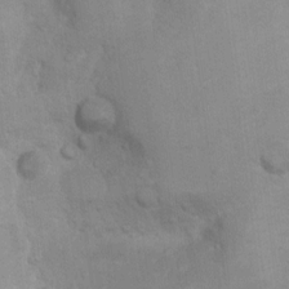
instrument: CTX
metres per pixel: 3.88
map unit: Ht
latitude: 5.1592
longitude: -29.1403
